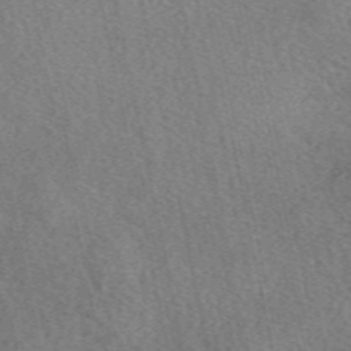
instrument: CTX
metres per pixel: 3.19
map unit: eAb
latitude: 49.6883
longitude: 116.6707
